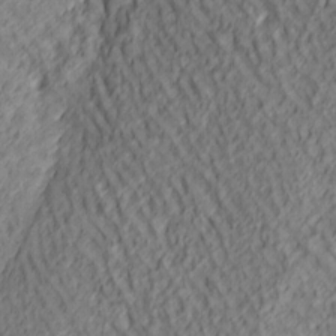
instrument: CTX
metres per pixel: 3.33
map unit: lAa
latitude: 4.4979
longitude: -116.6491
